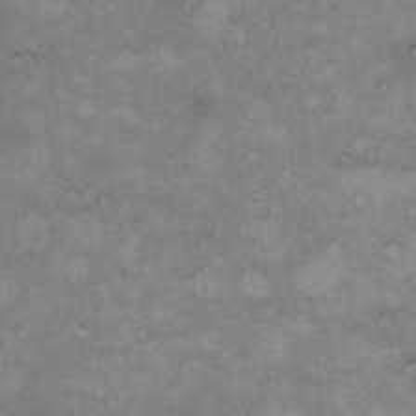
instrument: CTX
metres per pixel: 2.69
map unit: Hto
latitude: 8.9514
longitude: -60.1955
